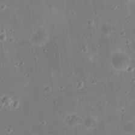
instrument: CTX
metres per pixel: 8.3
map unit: eHh
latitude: 20.8569
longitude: -64.7435
